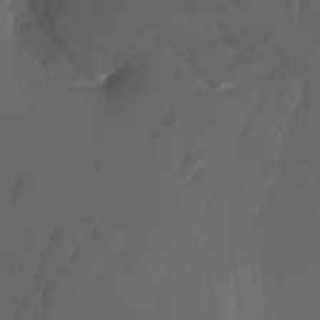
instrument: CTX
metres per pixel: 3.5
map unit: Nhu
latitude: -7.9178
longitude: -82.5545
